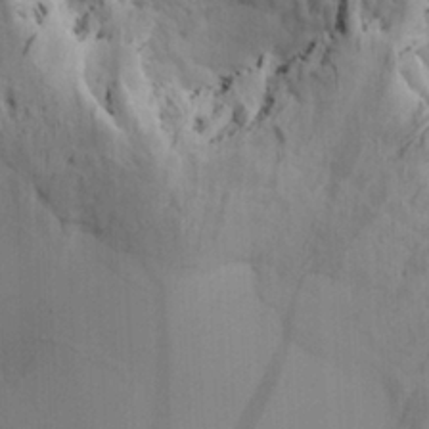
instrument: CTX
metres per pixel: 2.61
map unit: HNhu
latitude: 11.1403
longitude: 23.1809
